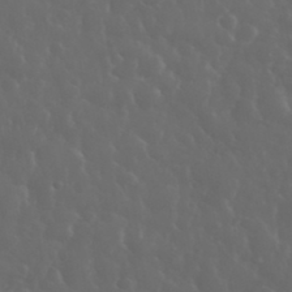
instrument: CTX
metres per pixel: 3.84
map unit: eHh
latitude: 34.3656
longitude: -59.9528
